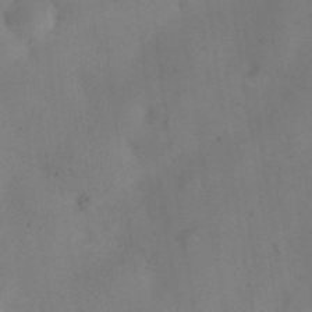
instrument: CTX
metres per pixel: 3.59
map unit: Nhu
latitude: 27.0081
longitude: -69.9150
